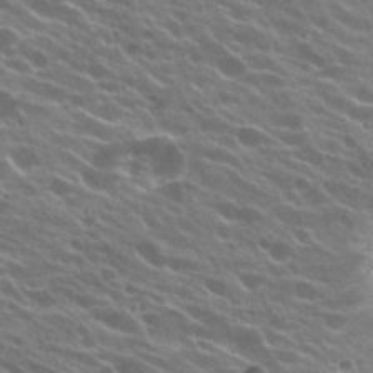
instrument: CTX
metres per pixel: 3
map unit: Hto
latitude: 24.4412
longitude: -37.3671
